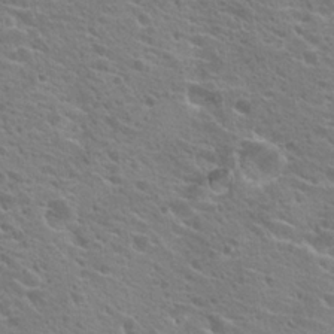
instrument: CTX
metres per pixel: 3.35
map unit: Hto
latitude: 19.7449
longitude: -33.5938
